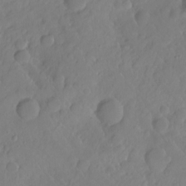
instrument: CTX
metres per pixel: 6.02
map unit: Hto
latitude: -8.1795
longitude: -41.4237
